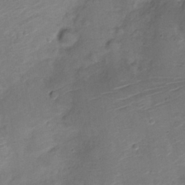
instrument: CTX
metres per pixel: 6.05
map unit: Nve
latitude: -19.9745
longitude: 106.1417
